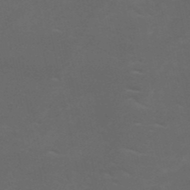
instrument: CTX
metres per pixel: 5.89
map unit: HNb
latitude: -51.3321
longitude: -43.2915
